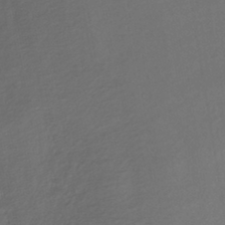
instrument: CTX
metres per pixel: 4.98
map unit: HNhu
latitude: -43.4076
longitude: 102.8219
